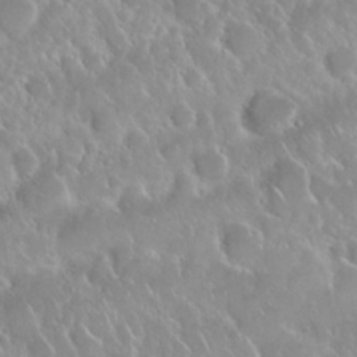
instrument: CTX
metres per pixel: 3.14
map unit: Nhu
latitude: 24.6679
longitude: -60.8191
